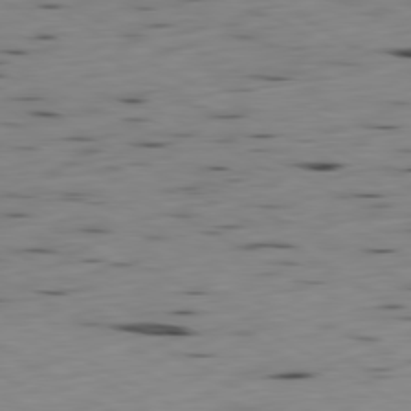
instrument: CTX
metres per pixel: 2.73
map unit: Ap
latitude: -80.4818
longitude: -71.2726
